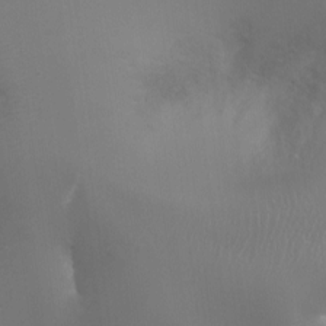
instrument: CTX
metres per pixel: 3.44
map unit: Ht
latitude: -15.0109
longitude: -40.6679
